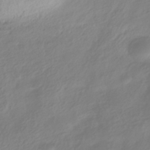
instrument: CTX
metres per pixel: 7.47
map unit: HNhu
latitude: -40.1039
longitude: 100.3684
